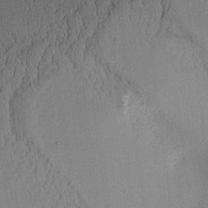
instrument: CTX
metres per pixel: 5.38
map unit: Aa
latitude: 10.1200
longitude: -128.0822
